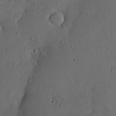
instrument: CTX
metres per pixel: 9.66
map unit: lHvf
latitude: 19.6505
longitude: -115.5938
